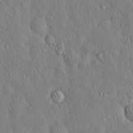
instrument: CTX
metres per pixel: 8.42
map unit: Hto
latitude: 16.1578
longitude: -58.2523
